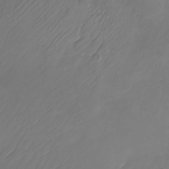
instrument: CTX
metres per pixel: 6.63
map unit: Nhu
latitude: -22.3306
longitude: -72.0822
